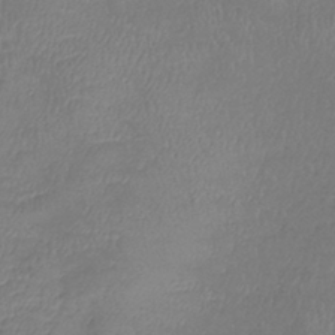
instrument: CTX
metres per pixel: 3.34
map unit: lHb
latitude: -39.1620
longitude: 73.7477
